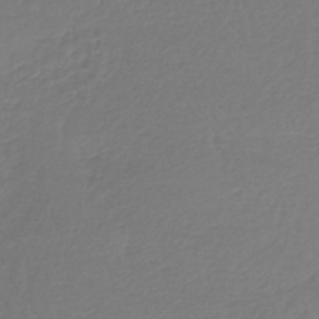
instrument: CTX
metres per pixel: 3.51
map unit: lHb
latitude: -41.9367
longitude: 68.3117
